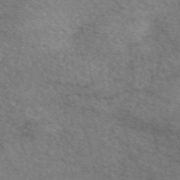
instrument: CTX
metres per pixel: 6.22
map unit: eAb
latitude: 50.5923
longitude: 117.9178
